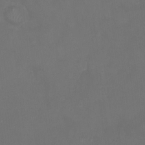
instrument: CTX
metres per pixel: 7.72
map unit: Ht
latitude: 0.9136
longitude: -21.5749
